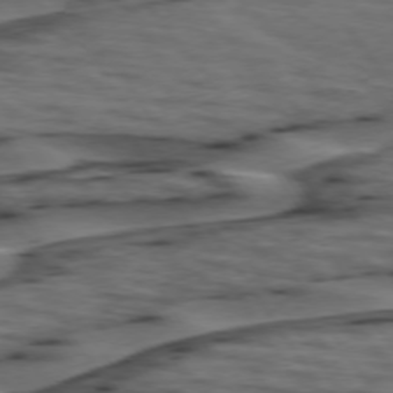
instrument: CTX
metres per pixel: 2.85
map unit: lApd
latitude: 74.6491
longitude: -70.8947
